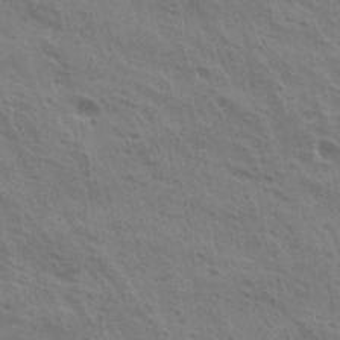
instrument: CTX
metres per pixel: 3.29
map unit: Hto
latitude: 25.1025
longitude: -38.8758
